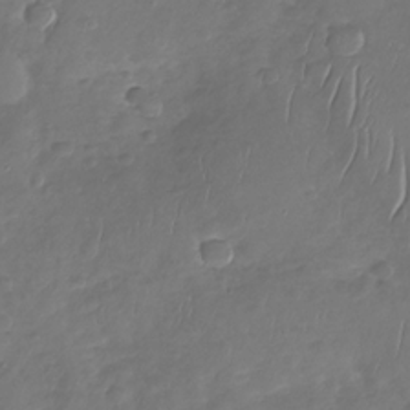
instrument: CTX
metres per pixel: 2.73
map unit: Nhu
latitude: -30.2172
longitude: -61.2915
